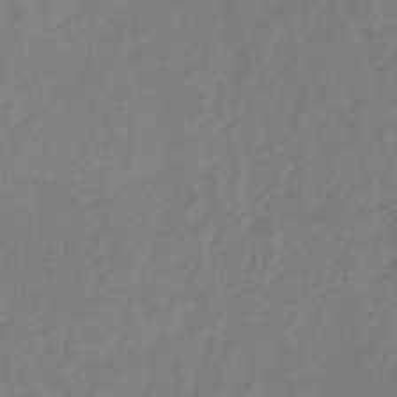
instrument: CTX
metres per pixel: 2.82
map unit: lHb
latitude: -37.3320
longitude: 68.8597
